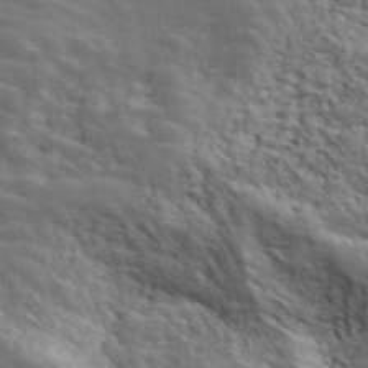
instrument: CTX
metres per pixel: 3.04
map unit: ANa
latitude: 43.4238
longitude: 48.0094
